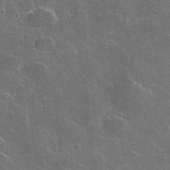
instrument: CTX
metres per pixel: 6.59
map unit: lHvf
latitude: 36.1011
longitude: -91.6694
